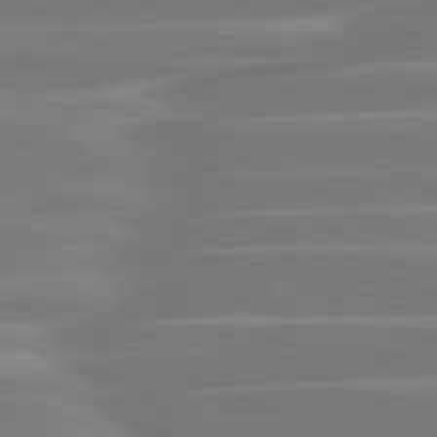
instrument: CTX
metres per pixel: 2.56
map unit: lApd
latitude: 81.1781
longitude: -130.2145
